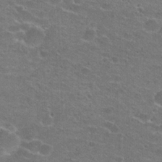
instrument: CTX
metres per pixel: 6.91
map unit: Hto
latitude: 22.1011
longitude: -43.5182
